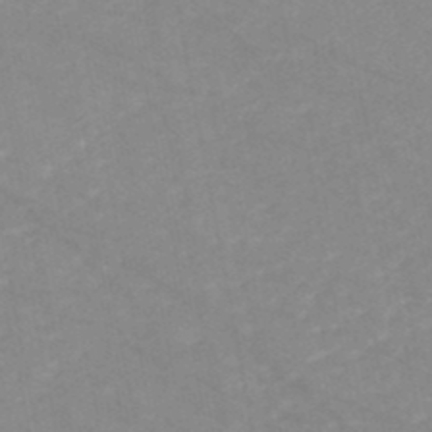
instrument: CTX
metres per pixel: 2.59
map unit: HNb
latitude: -48.2173
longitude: 57.1242
